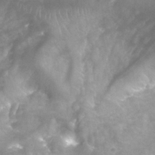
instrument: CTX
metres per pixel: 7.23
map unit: Nhu
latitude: 25.2159
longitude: -53.7450
